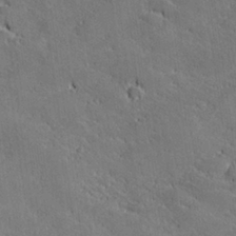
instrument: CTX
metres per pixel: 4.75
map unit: lHvf
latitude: 26.8569
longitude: 141.6155
